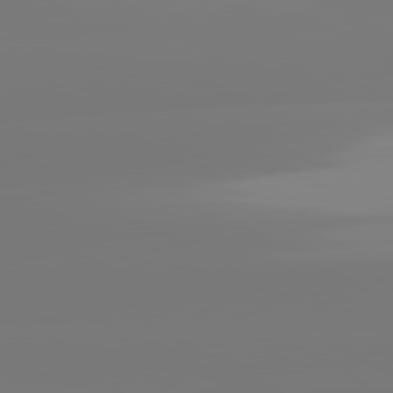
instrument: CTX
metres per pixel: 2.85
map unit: lApd
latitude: 81.7450
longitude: -135.1592
